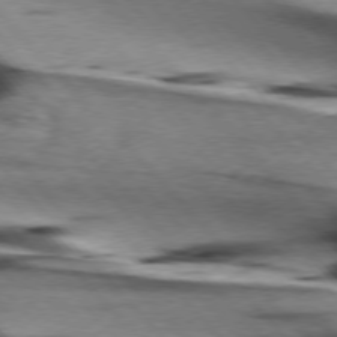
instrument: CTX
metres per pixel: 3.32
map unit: lApd
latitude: 76.1766
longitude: -64.8380
